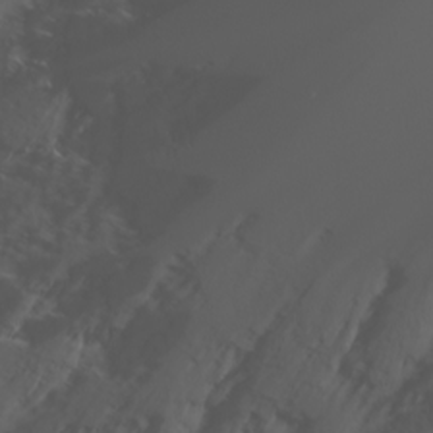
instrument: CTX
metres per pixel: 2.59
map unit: Nhu
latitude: -6.7085
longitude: -90.5168
